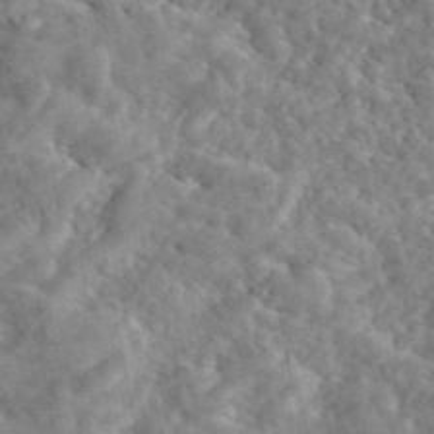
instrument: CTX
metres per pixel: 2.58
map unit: eAb
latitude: 45.7827
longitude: 128.1984
